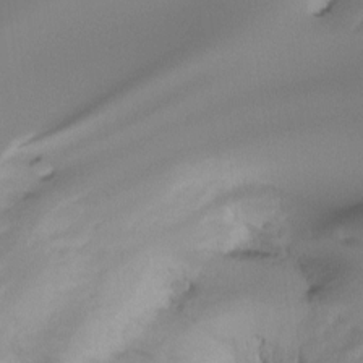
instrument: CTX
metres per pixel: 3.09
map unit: Ht
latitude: -14.8786
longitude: -51.4048
